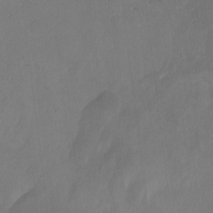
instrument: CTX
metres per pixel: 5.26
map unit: Ht
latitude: -9.6344
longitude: -39.4993
